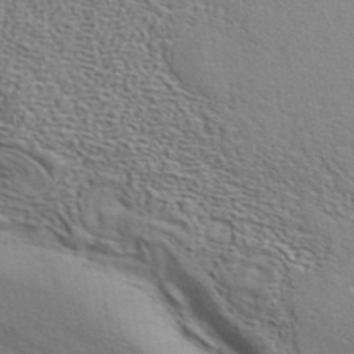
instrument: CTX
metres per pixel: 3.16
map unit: ANa
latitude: 43.2537
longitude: 54.6330
